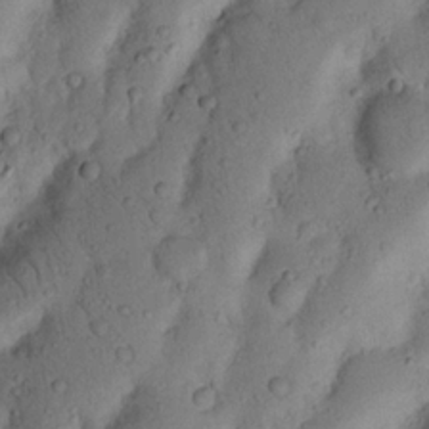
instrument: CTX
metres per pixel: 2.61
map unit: Nhu
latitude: 20.3090
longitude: -75.3860
